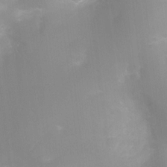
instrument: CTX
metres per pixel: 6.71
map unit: Ht
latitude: -8.3873
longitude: -24.3278
